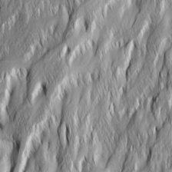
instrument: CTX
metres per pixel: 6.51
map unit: Ave
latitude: 15.0837
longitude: -135.2537
